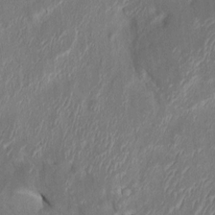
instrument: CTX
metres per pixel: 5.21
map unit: HNhu
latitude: 7.0647
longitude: -3.5182
